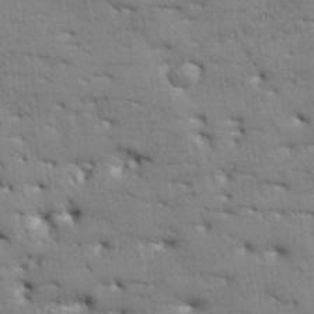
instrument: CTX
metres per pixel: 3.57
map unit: Aa
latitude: 33.8016
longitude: -143.6883
